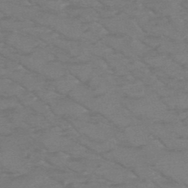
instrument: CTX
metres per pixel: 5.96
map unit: HNb
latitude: -50.1417
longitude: -47.2537
